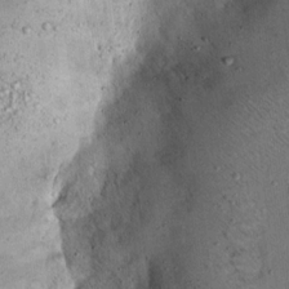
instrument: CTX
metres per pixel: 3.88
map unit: Hto
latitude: 14.7058
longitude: -57.5371
